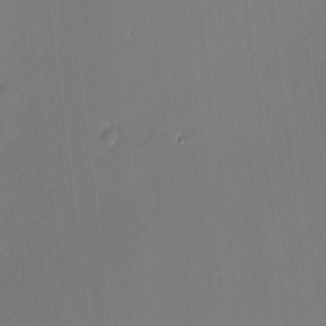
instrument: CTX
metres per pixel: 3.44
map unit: eHh
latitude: -3.3509
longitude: -83.6504
